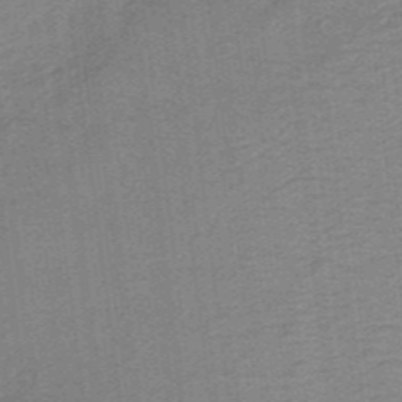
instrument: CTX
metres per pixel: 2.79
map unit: lHb
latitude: -40.0661
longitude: 54.4062
